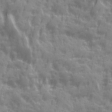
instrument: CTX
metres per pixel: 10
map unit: Ave
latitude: 19.6127
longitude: -132.1200
